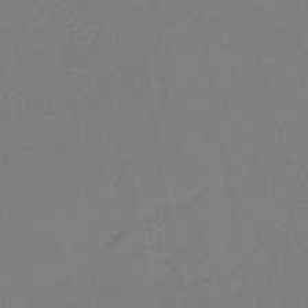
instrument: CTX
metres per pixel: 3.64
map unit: lHb
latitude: -42.3495
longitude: 74.1417
